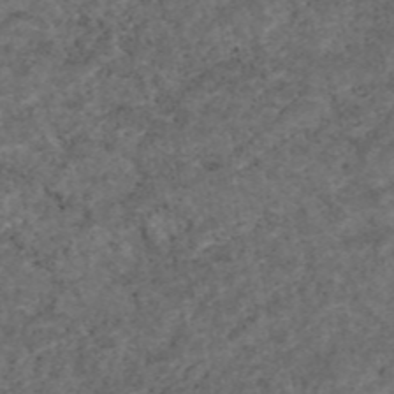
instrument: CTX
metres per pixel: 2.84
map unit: eAb
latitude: 45.5182
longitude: 115.3887
